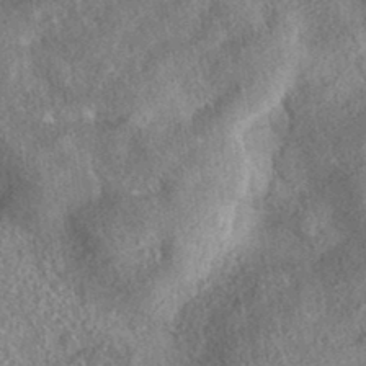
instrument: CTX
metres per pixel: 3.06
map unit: eAb
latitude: 36.7813
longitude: 113.1053
